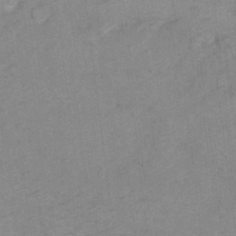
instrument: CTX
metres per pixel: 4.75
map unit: Hto
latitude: 7.0080
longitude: -36.8758
